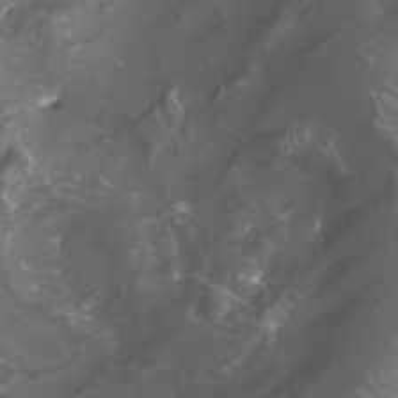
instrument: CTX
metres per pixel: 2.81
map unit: Nhu
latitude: -8.3117
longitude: -94.3090
